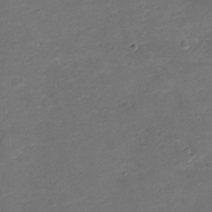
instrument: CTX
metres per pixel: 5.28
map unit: Nve
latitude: -20.4251
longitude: 104.1417
